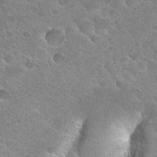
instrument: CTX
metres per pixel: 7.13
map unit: Hto
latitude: 27.6694
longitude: -39.5182
